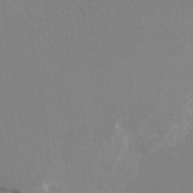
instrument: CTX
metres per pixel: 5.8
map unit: Ht
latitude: -3.5777
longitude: -27.0270
